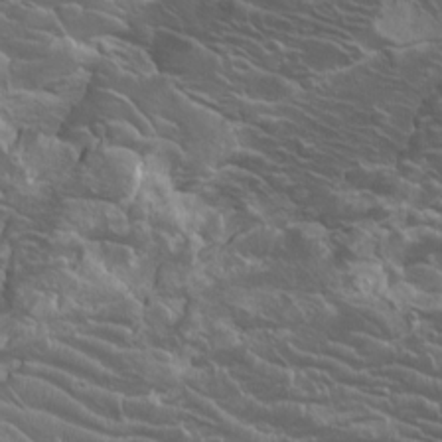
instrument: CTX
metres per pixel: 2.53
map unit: Htu
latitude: -8.2928
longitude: -65.0080
